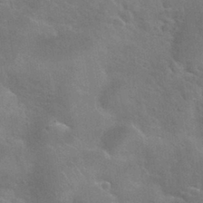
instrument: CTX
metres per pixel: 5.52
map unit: Nhu
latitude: 30.3845
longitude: -51.6316
